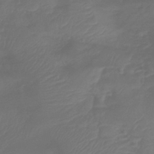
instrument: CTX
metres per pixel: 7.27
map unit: lHb
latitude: -43.0108
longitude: 81.5588
